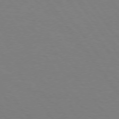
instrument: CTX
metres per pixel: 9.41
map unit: Hpe
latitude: 74.4790
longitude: -131.1215
